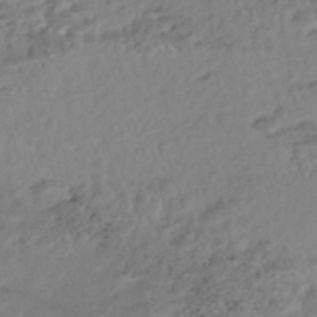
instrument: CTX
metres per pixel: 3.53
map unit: Nhe
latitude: -47.7666
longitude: -173.1214
